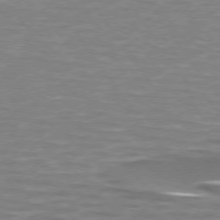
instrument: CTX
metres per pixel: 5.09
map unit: lApd
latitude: 74.1389
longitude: -51.9717
